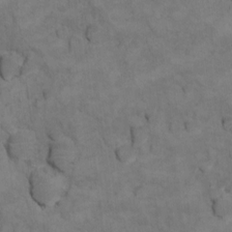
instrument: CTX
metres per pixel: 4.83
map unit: Ht
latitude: 10.7624
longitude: -33.2159
